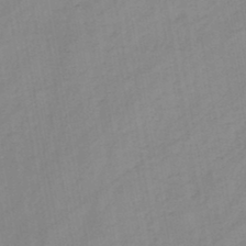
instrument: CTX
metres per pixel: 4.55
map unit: HNb
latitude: -46.0283
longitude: -38.5546
